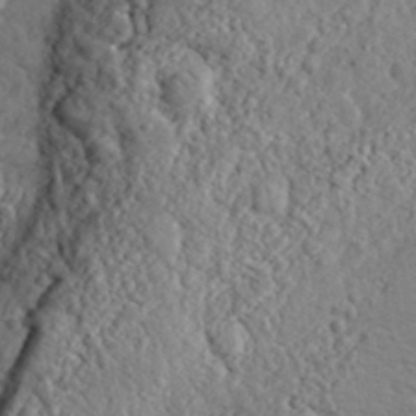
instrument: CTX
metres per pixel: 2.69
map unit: eHh
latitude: 36.9892
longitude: -81.6127
